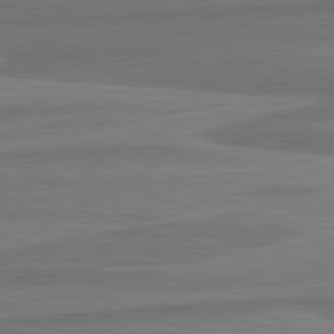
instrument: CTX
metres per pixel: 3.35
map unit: lApd
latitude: 81.9528
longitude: -170.9136
